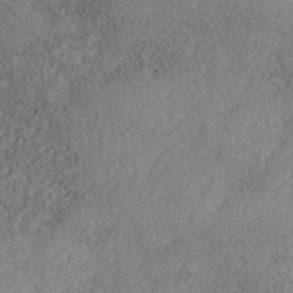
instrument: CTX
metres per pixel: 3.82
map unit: Nhe
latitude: -40.9730
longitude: -110.9136
